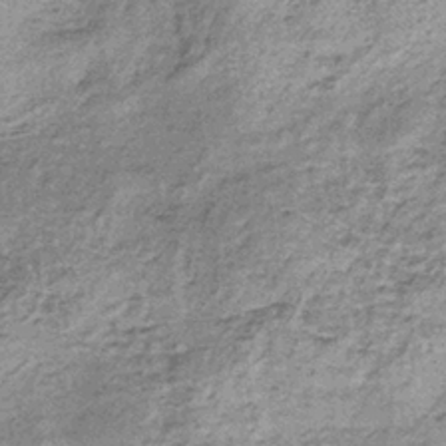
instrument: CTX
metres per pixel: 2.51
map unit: lHb
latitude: -37.1998
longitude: 66.1984
